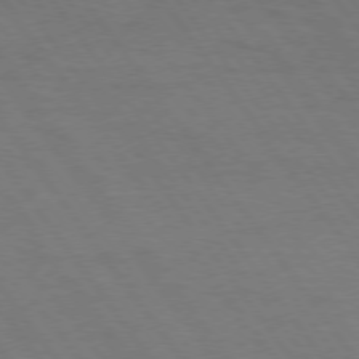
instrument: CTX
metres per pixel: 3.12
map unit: Hpe
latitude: 74.7624
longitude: -141.0647
